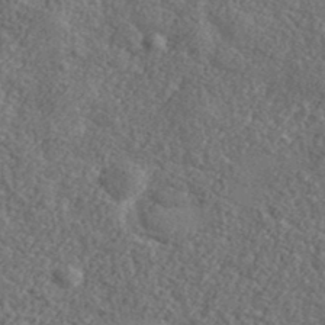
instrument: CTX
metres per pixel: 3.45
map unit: lHvf
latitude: 37.4805
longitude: -89.5183
